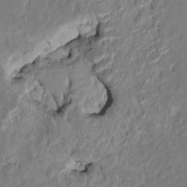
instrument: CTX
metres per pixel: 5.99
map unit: HNhu
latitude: 7.0269
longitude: -3.7827
